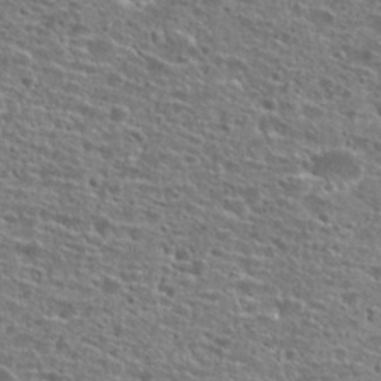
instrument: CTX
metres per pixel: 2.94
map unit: Hto
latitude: 25.8961
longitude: -47.3860
